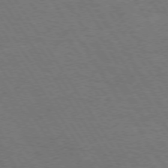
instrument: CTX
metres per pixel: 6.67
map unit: Hpe
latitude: 73.2159
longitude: -123.9528
